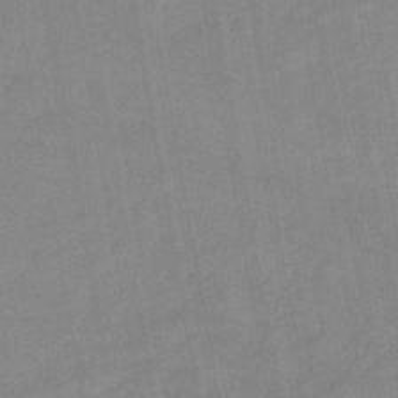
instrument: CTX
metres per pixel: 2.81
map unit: eHb
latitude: -44.1795
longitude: 85.8800
